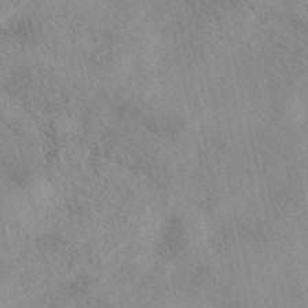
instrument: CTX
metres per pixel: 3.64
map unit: eAb
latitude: 40.4223
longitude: 109.0297
